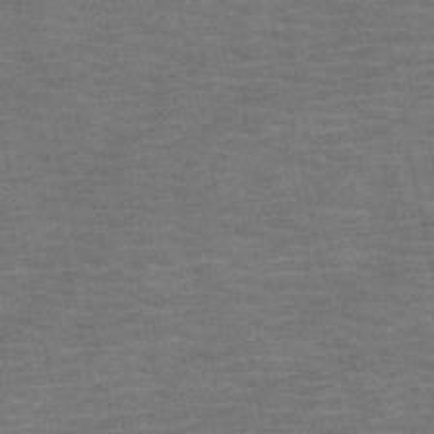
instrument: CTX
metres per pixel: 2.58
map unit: HNb
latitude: -53.8422
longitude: -43.9528
